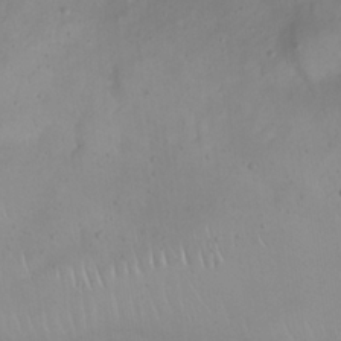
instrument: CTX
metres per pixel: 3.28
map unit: eHh
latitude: 23.1970
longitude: -66.3278
